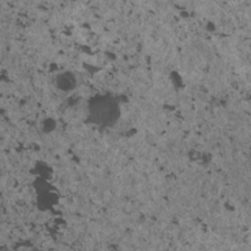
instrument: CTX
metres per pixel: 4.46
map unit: HNhu
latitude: 3.0836
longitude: 4.6518
